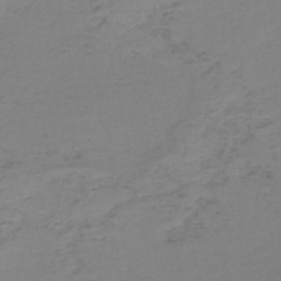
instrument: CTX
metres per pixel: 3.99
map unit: HNb
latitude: -51.9367
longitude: -52.6113
